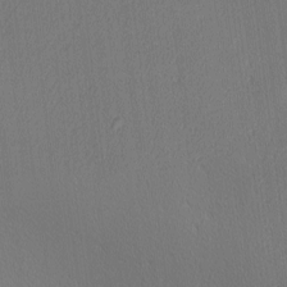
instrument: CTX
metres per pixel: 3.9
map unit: Ave
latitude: 2.7624
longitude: -115.2536
